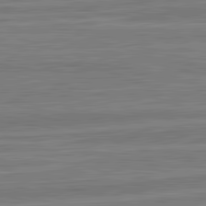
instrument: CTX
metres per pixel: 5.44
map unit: lApd
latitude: 82.8569
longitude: 177.8800
